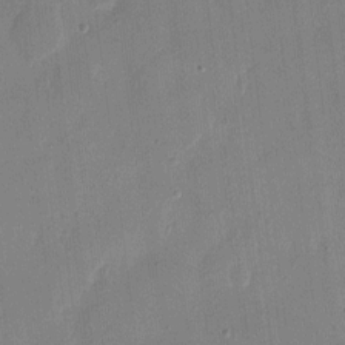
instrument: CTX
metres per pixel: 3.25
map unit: eHh
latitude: 8.4223
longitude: -68.5357
